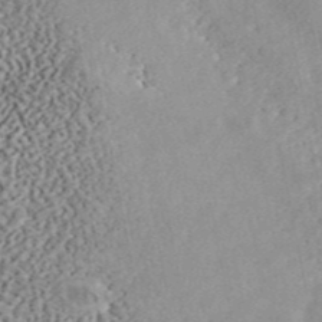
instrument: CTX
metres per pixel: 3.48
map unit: ANa
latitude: 45.2159
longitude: 46.2928
